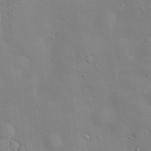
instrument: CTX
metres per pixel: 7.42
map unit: Hve
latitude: -10.5952
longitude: 174.0283
